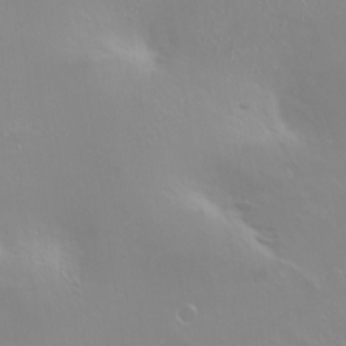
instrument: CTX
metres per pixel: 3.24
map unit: Ht
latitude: -2.6140
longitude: -60.6490
